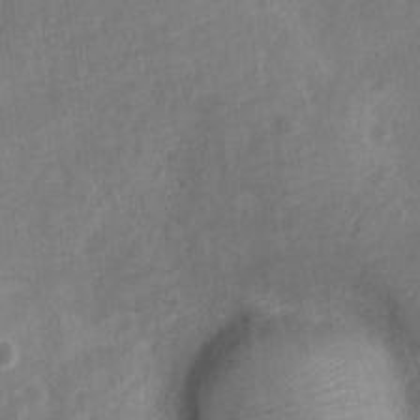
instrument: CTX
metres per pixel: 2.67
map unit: Nve
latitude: -18.8219
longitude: 109.0486
